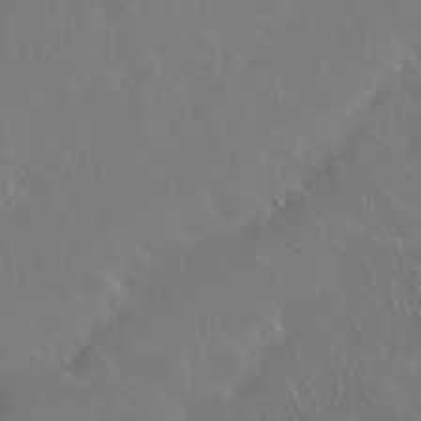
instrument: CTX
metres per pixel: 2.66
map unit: Nhu
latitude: 29.3481
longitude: -59.9528
